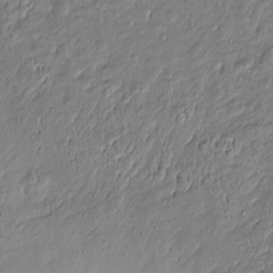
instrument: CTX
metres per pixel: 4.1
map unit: Htu
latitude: -7.0297
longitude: 176.6330
